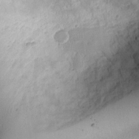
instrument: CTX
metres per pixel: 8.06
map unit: Ht
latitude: 7.2915
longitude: -76.0444
